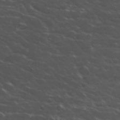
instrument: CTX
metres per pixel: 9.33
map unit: Hto
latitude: 32.2145
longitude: -51.1025
